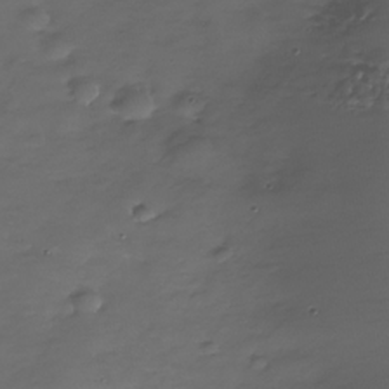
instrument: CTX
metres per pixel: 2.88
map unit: Nhe
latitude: -34.6141
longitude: -88.4790
